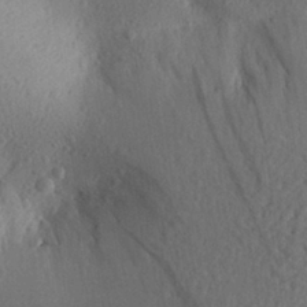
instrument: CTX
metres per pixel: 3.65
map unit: Aa
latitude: 27.8961
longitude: -145.1214
